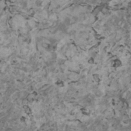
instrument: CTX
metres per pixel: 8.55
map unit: HNhu
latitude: 2.2333
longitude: 3.8611
